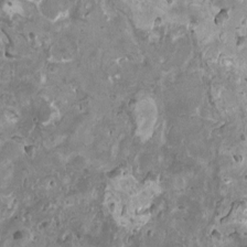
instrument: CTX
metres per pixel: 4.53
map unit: HNhu
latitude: 0.3089
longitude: 5.8800
